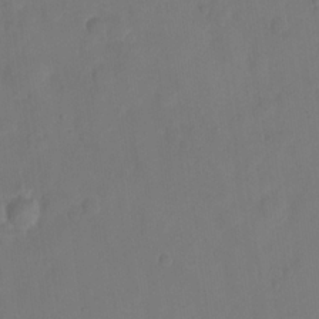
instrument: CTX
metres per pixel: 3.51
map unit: eHh
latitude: 22.2900
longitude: -62.7624
